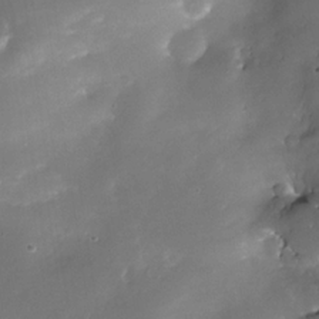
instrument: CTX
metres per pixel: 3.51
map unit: Nhe
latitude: -33.1998
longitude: -117.3104
